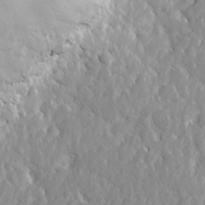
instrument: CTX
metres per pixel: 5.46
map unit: Htu
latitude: -2.3873
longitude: 179.5777
